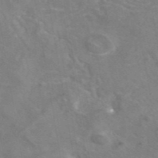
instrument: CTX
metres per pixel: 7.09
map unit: eAb
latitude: 45.1403
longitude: 109.1998
